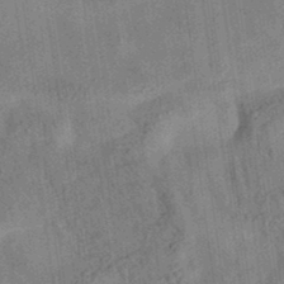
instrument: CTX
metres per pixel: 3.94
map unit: eAb
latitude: 34.9324
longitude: 109.2754
